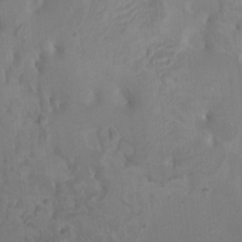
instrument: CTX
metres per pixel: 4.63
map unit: HNhu
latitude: 6.3656
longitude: 1.5211
